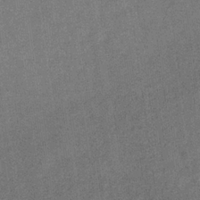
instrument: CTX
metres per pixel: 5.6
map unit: eHb
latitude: -31.8989
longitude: 74.2740
